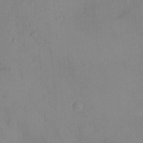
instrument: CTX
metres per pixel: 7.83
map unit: HNhu
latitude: 6.4223
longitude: 0.0283
